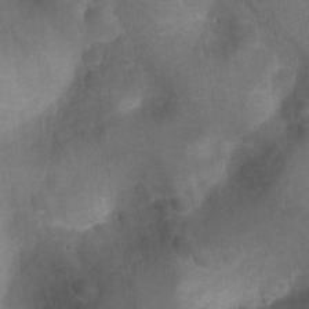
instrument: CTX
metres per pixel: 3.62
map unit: Ht
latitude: 4.9703
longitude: -30.3279
